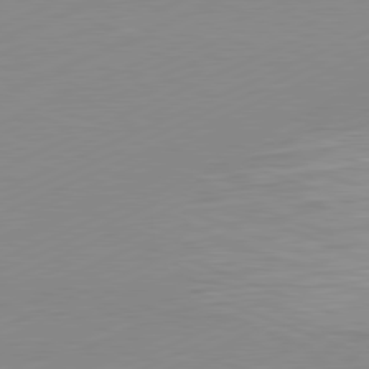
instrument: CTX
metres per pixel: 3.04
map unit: Hpe
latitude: -82.3306
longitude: 12.3873
